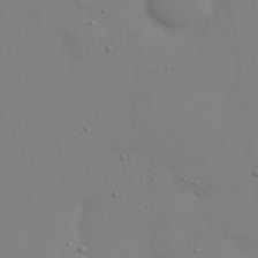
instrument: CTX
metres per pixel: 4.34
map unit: Nhu
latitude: 25.4237
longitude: -71.1592
